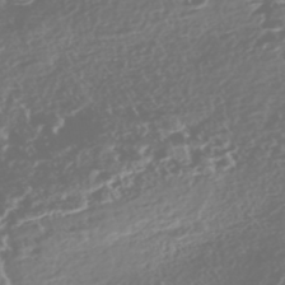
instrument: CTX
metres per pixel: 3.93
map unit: Nhe
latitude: -46.8219
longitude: -172.8946
